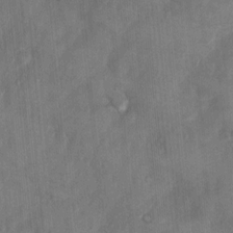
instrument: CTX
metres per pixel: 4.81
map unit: Nhu
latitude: 5.8394
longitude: -23.1970
